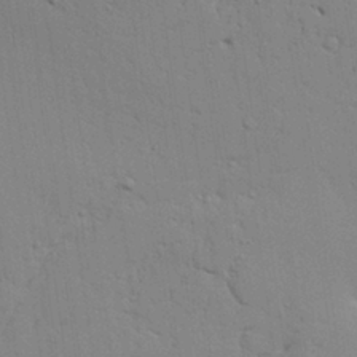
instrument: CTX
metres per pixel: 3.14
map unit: Aa
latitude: 27.3671
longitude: -130.1578
